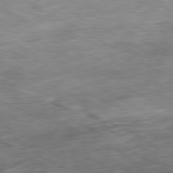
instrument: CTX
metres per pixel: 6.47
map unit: Ap
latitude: -80.5763
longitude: -73.8206
